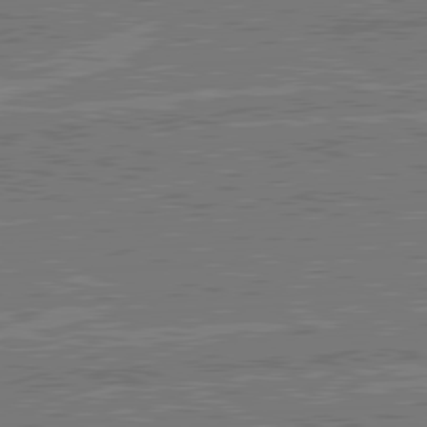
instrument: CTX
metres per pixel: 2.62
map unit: lApd
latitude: 80.4979
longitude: 119.0486
